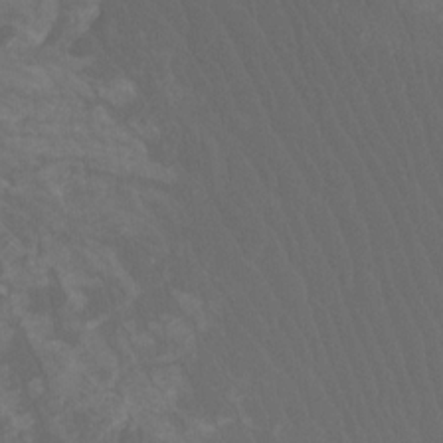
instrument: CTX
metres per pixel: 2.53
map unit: Htu
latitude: -11.8611
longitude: -73.6694
